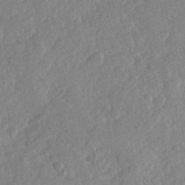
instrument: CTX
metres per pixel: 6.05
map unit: Hve
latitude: 24.3845
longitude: 144.3495
